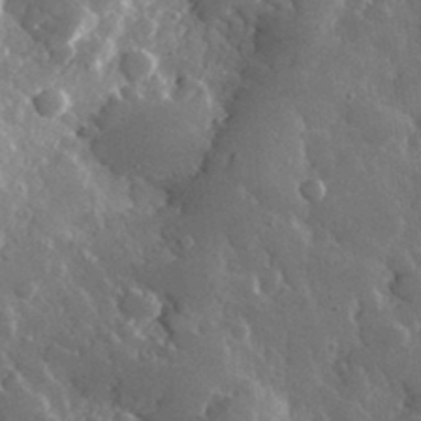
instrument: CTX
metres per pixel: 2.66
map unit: lHvf
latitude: 33.5560
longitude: -87.1970
